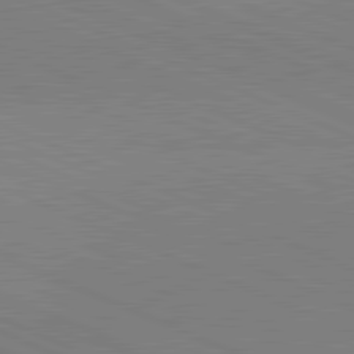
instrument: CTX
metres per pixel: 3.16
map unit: lApd
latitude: 81.9150
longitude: 148.1417
